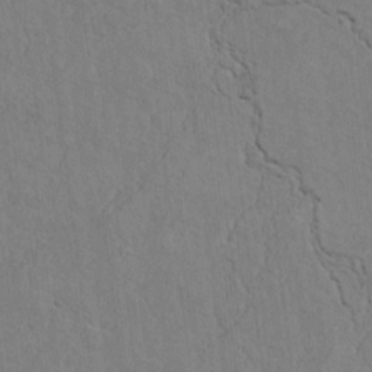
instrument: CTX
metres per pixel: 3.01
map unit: Htu
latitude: 4.2145
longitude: 151.7855
